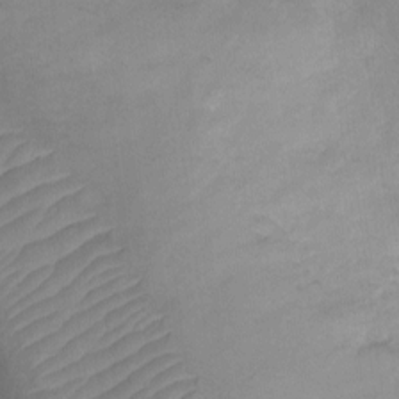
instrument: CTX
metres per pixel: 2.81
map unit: Ht
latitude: -9.3887
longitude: -22.3845
